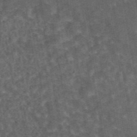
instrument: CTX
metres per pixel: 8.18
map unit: eAb
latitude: 44.8758
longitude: 116.1605
